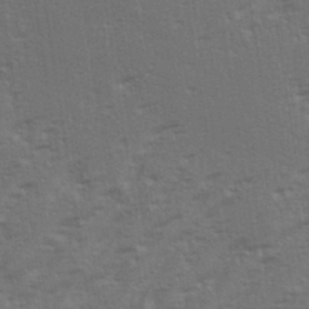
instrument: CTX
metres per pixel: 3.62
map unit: eHh
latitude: 35.5560
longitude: -133.4615
